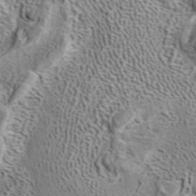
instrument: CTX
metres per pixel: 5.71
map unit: ANa
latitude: 41.0080
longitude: 17.9178
